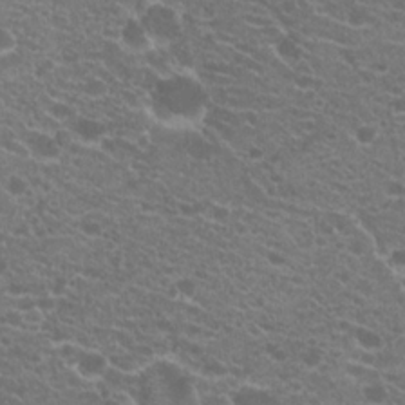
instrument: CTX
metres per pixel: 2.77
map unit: Hto
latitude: 20.5735
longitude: -34.4601
